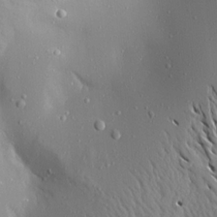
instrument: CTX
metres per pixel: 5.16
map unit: Aa
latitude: 19.4615
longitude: -147.7450
